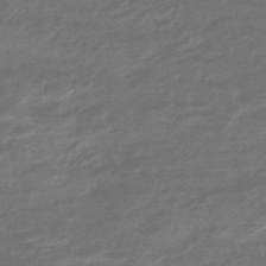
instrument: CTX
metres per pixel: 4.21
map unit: HNhu
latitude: -46.8030
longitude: 90.0661
